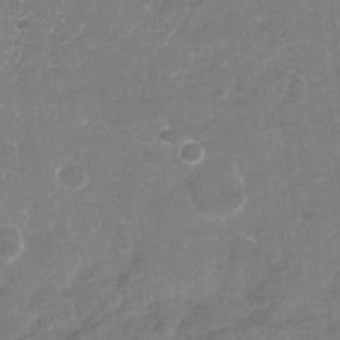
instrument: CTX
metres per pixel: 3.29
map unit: Nhu
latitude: -27.6343
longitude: -61.6127
